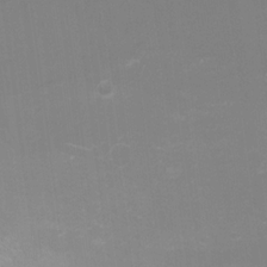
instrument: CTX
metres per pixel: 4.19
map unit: eHh
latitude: -7.2754
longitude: -77.7827
